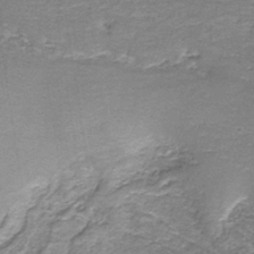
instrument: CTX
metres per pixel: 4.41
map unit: HNb
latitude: -37.3320
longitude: 51.2754
